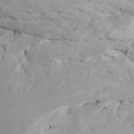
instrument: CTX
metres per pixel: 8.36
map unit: Htu
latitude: -7.6910
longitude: -66.3467
